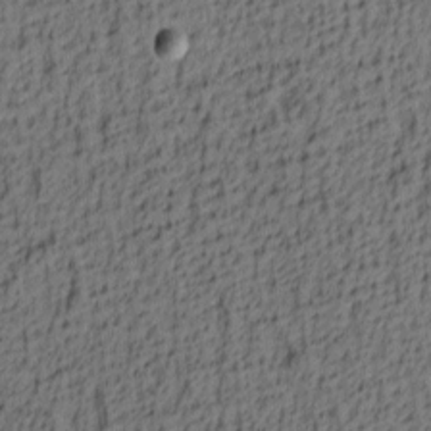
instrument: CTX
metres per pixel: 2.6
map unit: lAa
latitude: 4.2711
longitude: -114.1010
